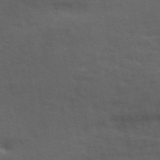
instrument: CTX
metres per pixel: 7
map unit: ANa
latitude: 49.6694
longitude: -79.9150
